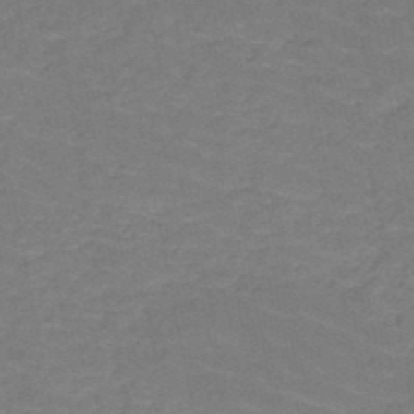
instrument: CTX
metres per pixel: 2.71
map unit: HNb
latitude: -50.0472
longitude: -52.7058
